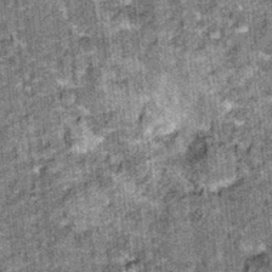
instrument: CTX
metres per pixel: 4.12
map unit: Hto
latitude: 15.8773
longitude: -34.9135
